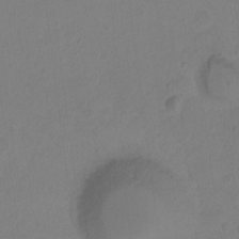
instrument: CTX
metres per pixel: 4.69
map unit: Hto
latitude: -11.1431
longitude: -37.6694
